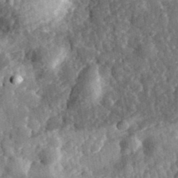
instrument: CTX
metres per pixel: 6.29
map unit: eHh
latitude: 34.9891
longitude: -79.7639
